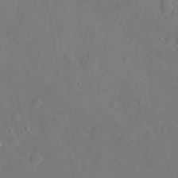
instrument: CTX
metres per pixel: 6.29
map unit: eHh
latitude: 30.0633
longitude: -72.1578
